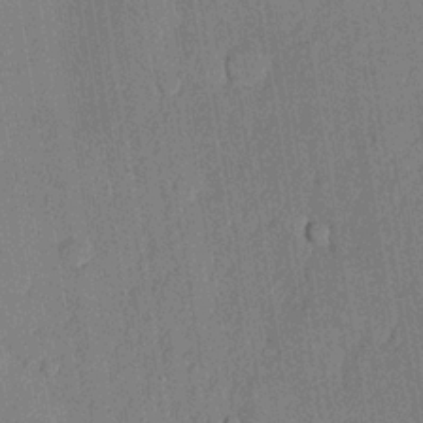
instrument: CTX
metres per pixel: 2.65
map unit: lHvf
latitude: 20.9136
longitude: 144.8786
